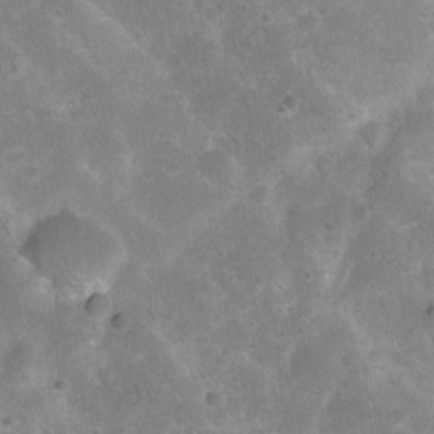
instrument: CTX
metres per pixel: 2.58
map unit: Nhu
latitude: 8.6113
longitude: -22.0822
